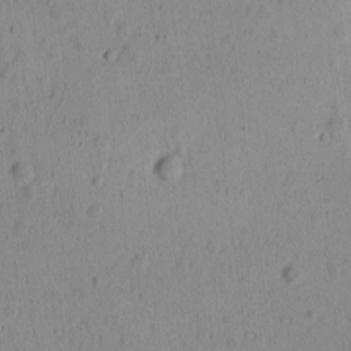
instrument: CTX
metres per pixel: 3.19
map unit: Ave
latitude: -9.4265
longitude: -121.8395
